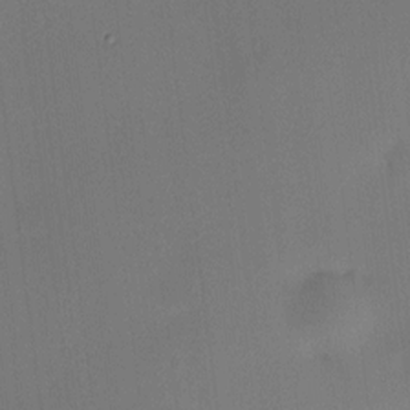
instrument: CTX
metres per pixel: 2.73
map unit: HNhu
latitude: 8.7057
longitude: 15.1243
